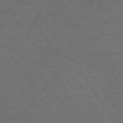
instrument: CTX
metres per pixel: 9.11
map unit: Hpe
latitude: 74.7624
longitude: -141.9717
